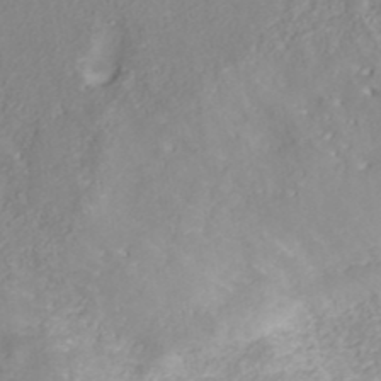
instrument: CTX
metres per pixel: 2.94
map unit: ANa
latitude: 40.5167
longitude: 22.2362
